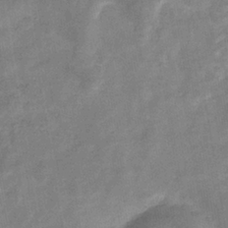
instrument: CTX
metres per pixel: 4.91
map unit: eHb
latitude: -34.7463
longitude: 74.3307
